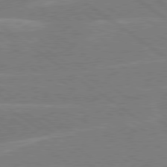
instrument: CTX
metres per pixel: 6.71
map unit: Hpe
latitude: 79.0081
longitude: -130.1767
